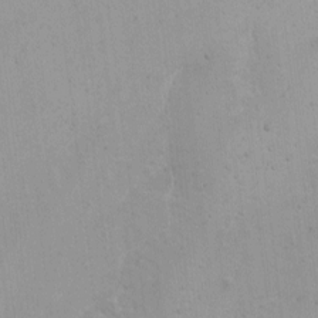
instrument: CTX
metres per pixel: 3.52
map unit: Htu
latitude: -6.2172
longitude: -68.4790
